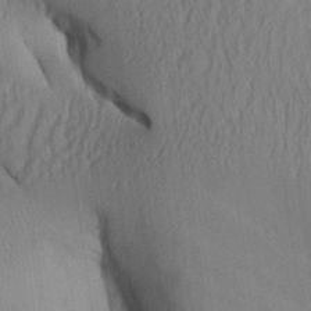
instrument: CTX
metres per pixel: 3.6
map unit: Aa
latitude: 26.9136
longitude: -134.5357
